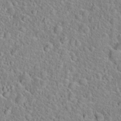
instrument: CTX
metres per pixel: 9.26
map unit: Hto
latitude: 22.6301
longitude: -46.4790
